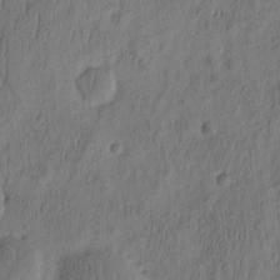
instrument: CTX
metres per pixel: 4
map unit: eHh
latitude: -2.6140
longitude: 16.9920
